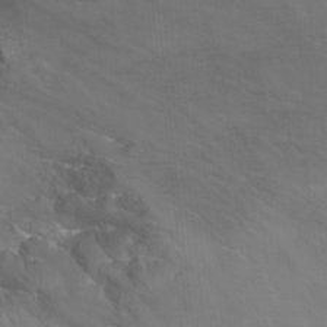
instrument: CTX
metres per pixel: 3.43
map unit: Nhu
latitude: -7.3131
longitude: -51.4426
